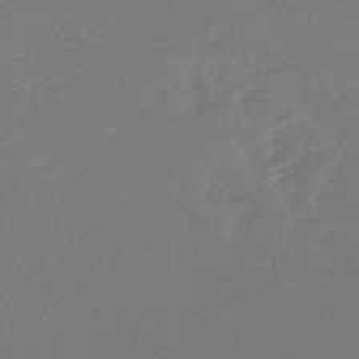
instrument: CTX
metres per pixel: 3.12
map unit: HNb
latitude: -47.3698
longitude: 57.8044
